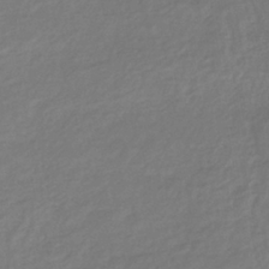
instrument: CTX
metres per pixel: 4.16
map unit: lHb
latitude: -37.5021
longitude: 72.1039
